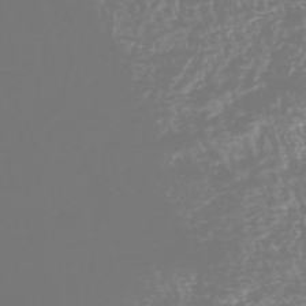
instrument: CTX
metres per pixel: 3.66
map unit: HNhu
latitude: -47.8989
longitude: 27.8989
